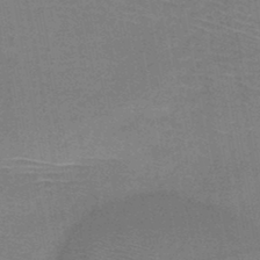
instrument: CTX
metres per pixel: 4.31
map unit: HNb
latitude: -46.8975
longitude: -39.7450
